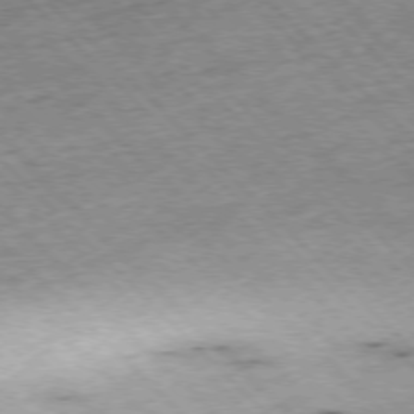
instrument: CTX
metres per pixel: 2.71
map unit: Hpe
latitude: -77.0864
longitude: -15.4049
